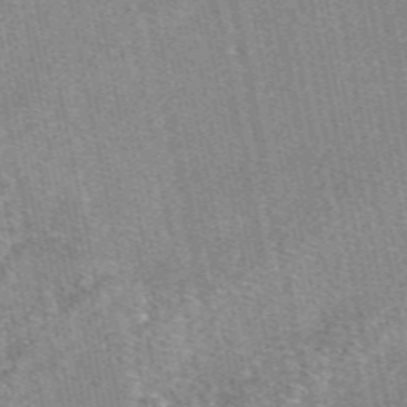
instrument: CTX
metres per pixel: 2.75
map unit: eAb
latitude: 49.6316
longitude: 107.9178
